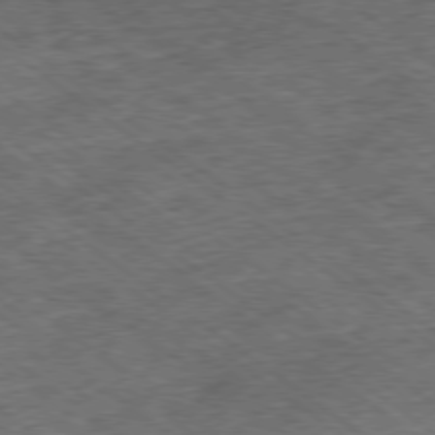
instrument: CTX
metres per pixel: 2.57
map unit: Ap
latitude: -79.0486
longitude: -52.3279
